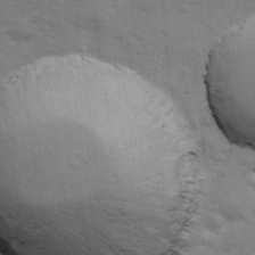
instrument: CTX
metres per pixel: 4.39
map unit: Ave
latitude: 12.7246
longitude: -102.4412
